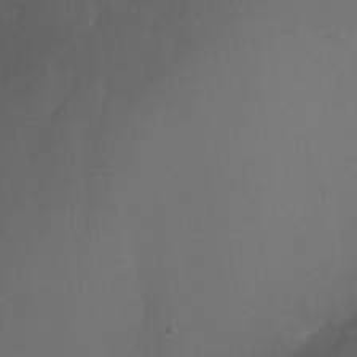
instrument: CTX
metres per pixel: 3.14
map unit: Nhu
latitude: -15.3321
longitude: -58.1956
